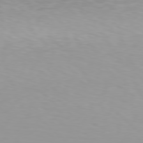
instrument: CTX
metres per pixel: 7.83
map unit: Hpe
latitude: 78.0633
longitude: -136.2145
